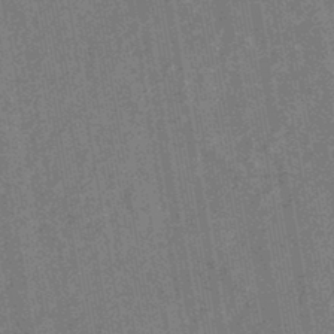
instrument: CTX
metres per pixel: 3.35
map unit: HNb
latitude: -44.1228
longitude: -37.9717
